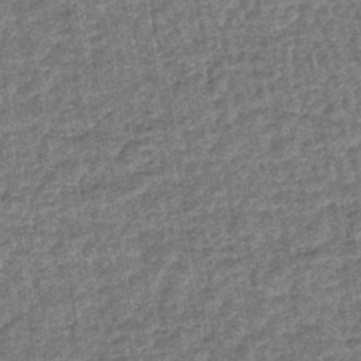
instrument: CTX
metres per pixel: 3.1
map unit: lHb
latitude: -44.0850
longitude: 74.1417
